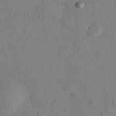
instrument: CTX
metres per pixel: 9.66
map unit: eHh
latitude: 26.0255
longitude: -76.6679
